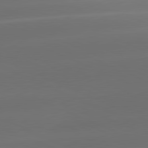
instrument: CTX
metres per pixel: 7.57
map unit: lApd
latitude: 81.3104
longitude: -147.5372
